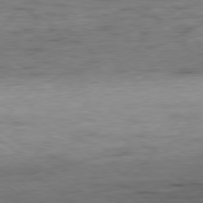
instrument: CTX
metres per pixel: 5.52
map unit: Hpe
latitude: -79.3320
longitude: 10.1417
